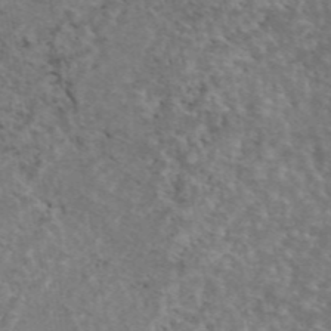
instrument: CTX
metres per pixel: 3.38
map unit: eAb
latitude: 45.2915
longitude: 115.0108
